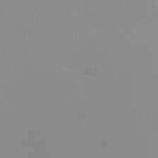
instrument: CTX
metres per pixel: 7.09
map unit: Hve
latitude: 17.5749
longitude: 150.7652
